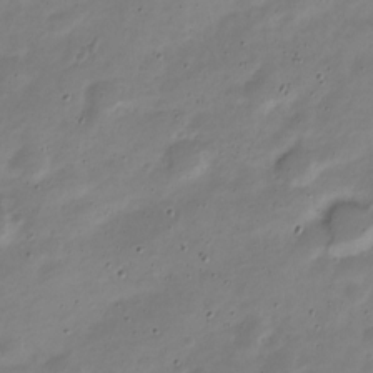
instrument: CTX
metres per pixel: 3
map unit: Nve
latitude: -22.2362
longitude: 105.2565
